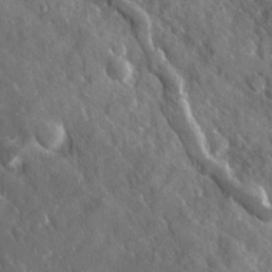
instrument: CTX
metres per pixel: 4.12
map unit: Ave
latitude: 17.5371
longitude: -130.1956
